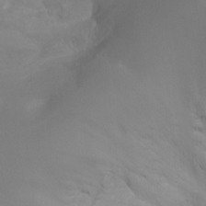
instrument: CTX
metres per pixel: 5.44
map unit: Ht
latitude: -2.1416
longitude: -18.1766
